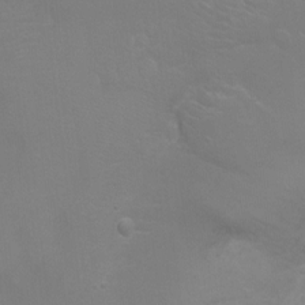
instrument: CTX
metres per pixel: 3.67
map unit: Nhu
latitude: -11.9178
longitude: -38.0255
